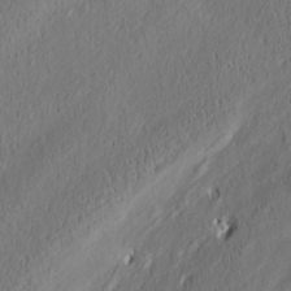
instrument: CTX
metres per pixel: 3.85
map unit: Nve
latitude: -7.0864
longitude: 173.7288
